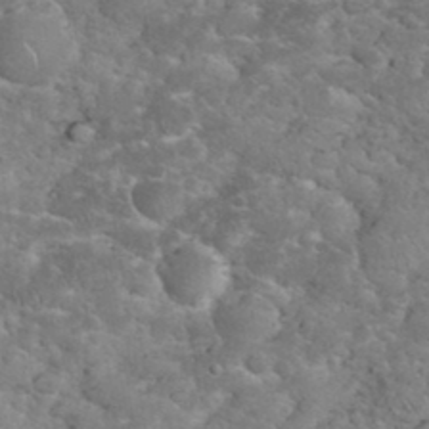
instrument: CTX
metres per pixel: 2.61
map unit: eHh
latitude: 35.0836
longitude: -65.1214
